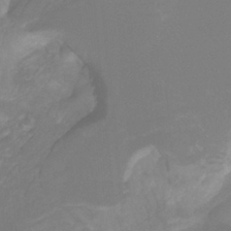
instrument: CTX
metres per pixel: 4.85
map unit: Htu
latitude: -12.1984
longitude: -45.8394
